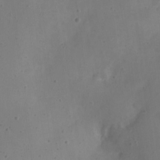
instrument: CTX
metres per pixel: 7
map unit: Nve
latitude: -24.5574
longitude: 107.8045
